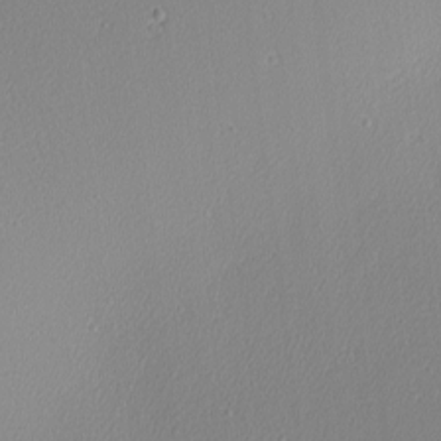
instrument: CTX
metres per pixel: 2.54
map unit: Nhu
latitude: 0.1955
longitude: -78.6302
